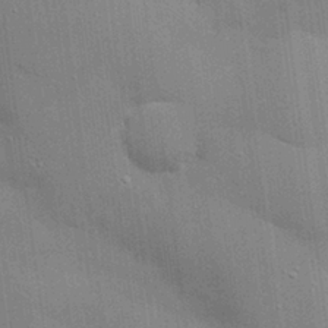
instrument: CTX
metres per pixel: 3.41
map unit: eHh
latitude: 28.2333
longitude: -82.6868
